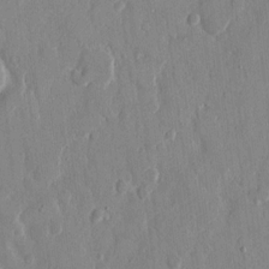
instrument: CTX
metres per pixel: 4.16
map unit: eHh
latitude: 12.7435
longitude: -69.9906
